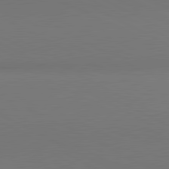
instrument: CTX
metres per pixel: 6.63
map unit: lApd
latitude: 81.1970
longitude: 146.1417
